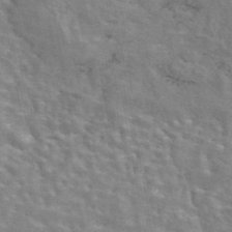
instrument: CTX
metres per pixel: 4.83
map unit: eAb
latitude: 44.5168
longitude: 110.3684
